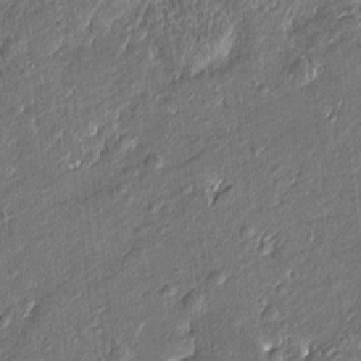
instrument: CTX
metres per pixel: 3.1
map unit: Htu
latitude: -7.2565
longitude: 176.9164
